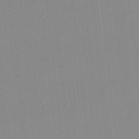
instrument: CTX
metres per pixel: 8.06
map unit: lHb
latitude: -48.4818
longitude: 81.1620
